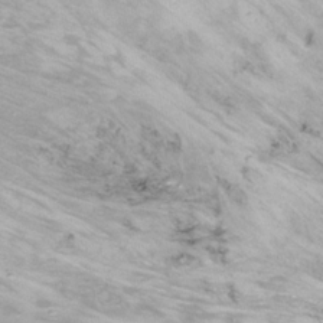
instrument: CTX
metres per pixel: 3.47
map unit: Ht
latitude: -16.7464
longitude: -48.5735
